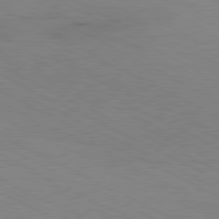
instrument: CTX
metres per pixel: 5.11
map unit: Hpe
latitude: -81.1242
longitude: 18.1417
